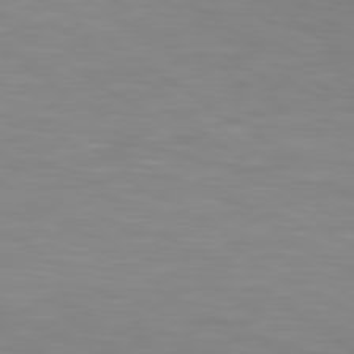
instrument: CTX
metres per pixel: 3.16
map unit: lApd
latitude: 80.0822
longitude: 121.1809
